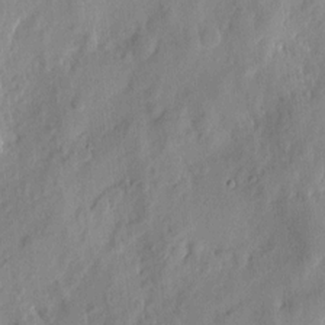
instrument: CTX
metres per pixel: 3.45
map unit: eHh
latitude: 7.2348
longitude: -75.1592
